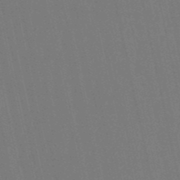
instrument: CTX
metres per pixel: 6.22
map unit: eHb
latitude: -50.8597
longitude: 76.9731
